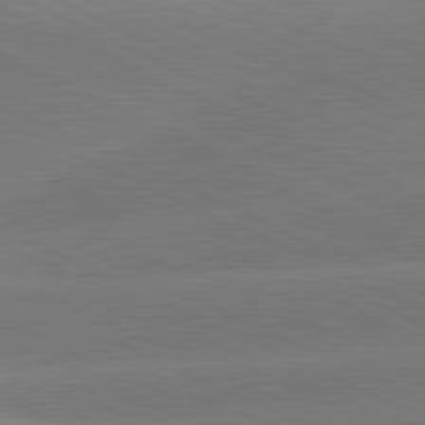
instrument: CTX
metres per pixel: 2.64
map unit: lApd
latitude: 81.5182
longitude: -154.8191
